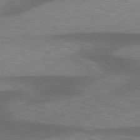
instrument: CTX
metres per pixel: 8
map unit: lApd
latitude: 75.6127
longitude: -57.2348
